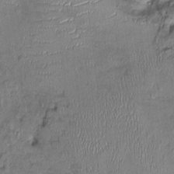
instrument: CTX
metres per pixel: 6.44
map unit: Ht
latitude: -1.0676
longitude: -14.1956
